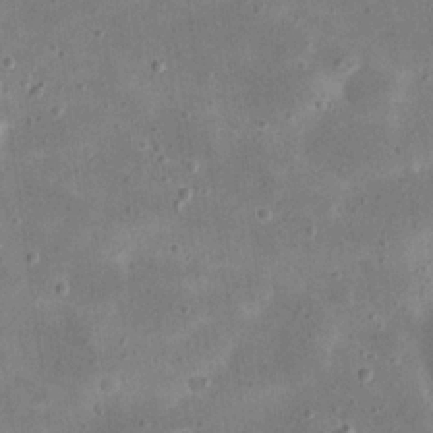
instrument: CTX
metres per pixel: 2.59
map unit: eHh
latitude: 21.3671
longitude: -66.5545
